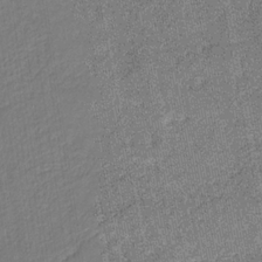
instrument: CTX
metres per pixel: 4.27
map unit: eHb
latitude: -30.1983
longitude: 67.4076
